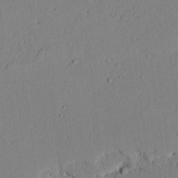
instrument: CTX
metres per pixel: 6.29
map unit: lAvf
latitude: 23.2348
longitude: -109.9150
